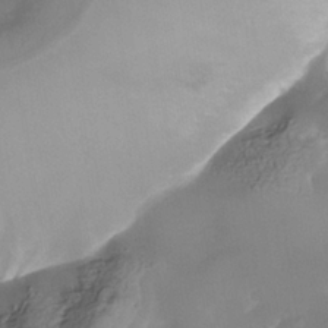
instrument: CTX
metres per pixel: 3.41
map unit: Nhe
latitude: -37.7855
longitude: -118.7813
